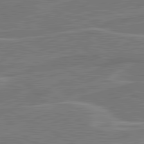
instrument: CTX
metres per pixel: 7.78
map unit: lApd
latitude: 81.1781
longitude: 122.3118
